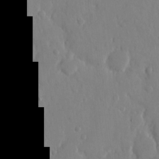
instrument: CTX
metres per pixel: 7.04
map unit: eHh
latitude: 13.1781
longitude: -69.7450
